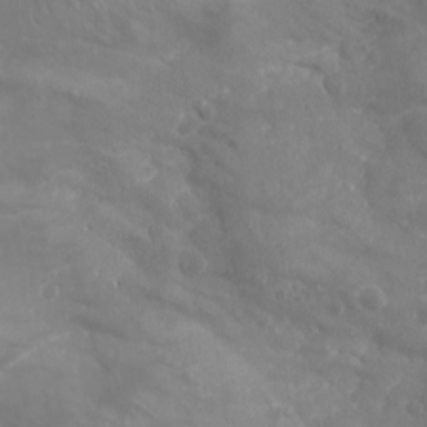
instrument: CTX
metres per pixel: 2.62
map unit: Aa
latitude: -8.1606
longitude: -78.3468
